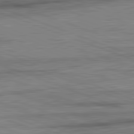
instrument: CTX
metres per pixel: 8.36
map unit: lApd
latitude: 82.3656
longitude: -161.9717
